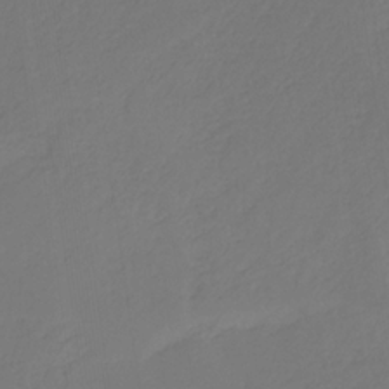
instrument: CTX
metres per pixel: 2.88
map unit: eHb
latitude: -30.3495
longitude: 64.8408
